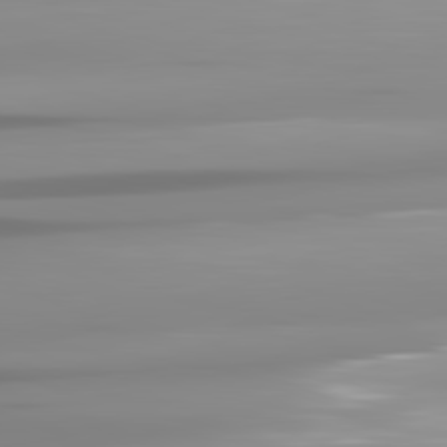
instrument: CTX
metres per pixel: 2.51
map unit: lApd
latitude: 81.9717
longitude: -139.2537
